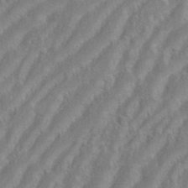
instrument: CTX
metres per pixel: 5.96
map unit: eHh
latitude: 34.9702
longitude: -133.4426
